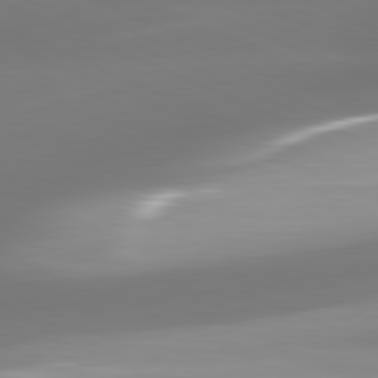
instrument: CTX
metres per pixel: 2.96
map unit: lApd
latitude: 81.4615
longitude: -166.0633
